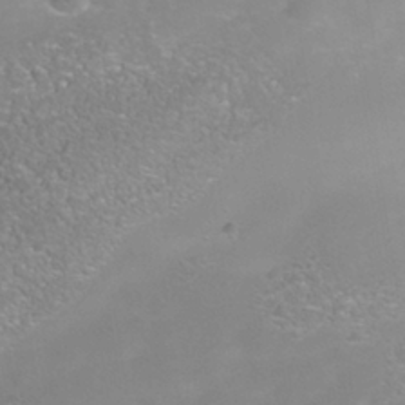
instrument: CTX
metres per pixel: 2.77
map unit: Nhe
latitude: -38.7274
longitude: -119.7071
